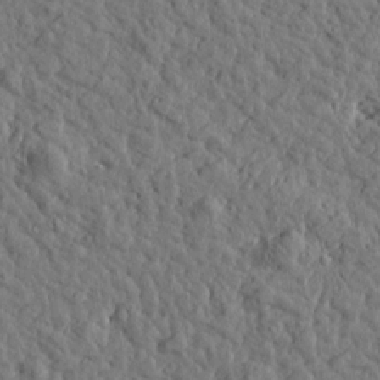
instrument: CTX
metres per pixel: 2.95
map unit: Htu
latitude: 0.3656
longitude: -178.9136
